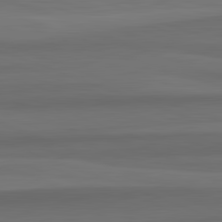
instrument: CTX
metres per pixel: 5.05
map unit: lApd
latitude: 82.7624
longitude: 177.1809
